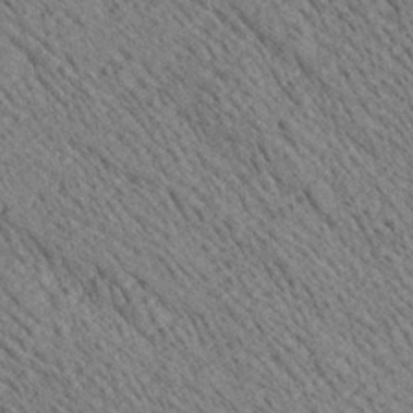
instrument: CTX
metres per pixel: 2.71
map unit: Ave
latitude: 20.2901
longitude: -139.6694
